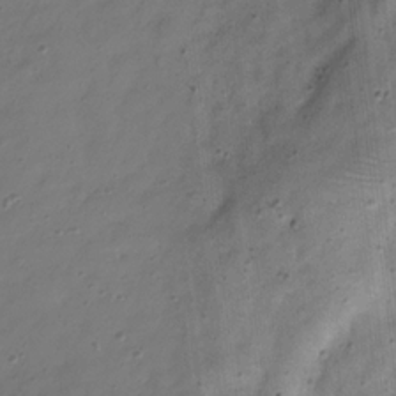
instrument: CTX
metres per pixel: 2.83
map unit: Hve
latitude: -31.6155
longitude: 92.3873
